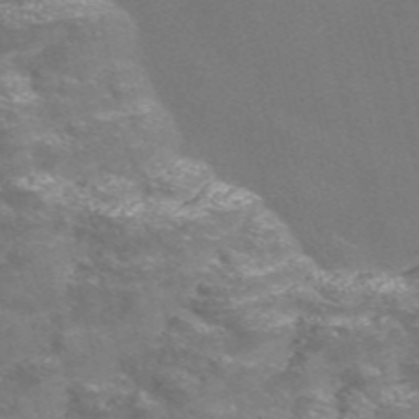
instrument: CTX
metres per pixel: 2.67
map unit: Nve
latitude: -56.4440
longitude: 52.7652
